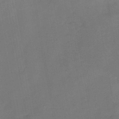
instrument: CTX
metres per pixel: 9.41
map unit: HNb
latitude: -44.5574
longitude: -38.5735
